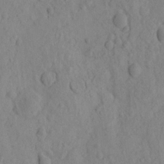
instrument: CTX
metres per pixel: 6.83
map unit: eHh
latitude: -0.9164
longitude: 17.8990
